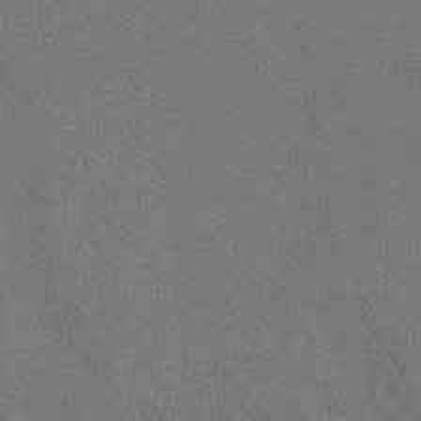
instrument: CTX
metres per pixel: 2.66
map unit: Nhu
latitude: -4.5384
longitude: -151.1781
